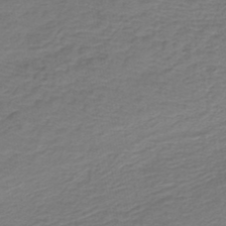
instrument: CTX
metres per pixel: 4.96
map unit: HNb
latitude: -43.7666
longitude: 52.4440
